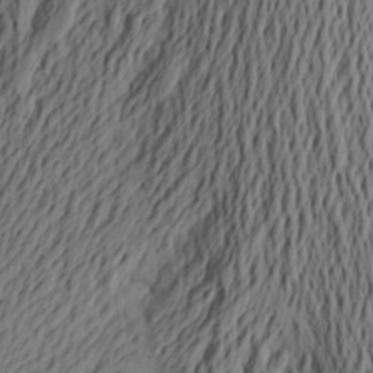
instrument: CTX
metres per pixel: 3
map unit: Aa
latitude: 24.8002
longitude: -147.5938
